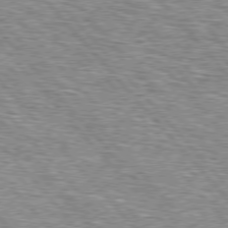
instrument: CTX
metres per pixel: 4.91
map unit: lApd
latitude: 76.7813
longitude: -74.1011
